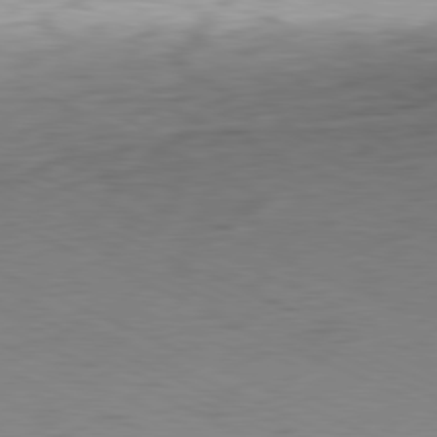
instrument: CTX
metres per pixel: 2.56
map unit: Ap
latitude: -81.4833
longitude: -60.7813
